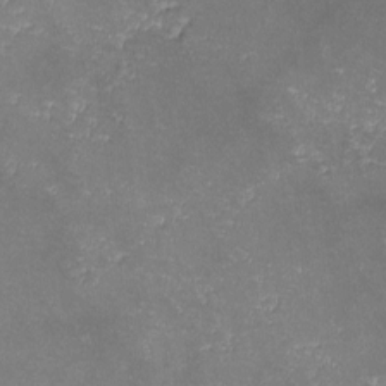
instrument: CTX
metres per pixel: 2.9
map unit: lHvf
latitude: -13.8045
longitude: -102.2711
